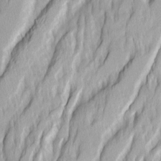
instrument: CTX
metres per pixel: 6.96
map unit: Ave
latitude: 14.7247
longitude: -134.6679
